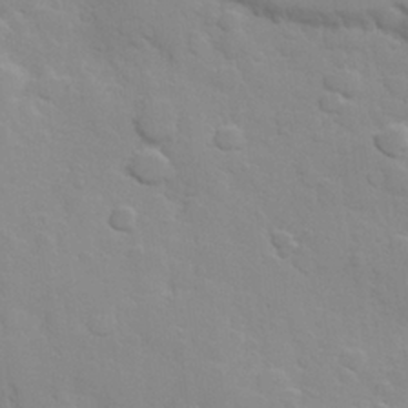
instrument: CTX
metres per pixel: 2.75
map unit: Hve
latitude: 24.1011
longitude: 148.5574
